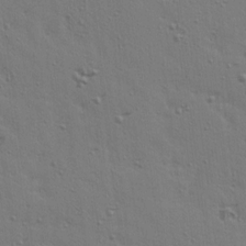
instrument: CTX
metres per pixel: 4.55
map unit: Ave
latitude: 14.8002
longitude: -105.9528
